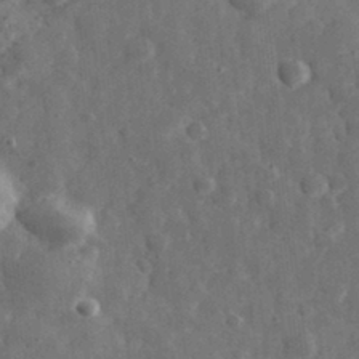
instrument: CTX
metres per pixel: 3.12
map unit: eHh
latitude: 33.0081
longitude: -69.8961
